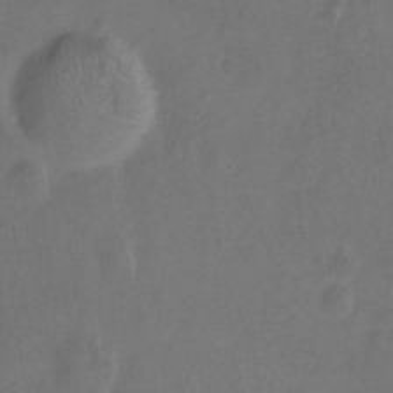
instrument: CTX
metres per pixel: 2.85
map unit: Hto
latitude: -12.7463
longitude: -40.7435
